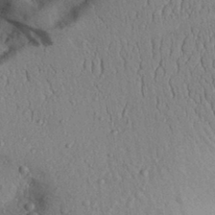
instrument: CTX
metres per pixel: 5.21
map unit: Aa
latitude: 31.2537
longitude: -145.2915
